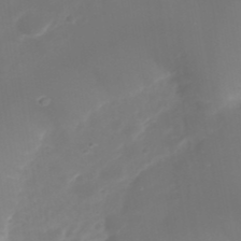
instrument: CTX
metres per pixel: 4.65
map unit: Nhu
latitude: 25.8961
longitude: -62.8758
